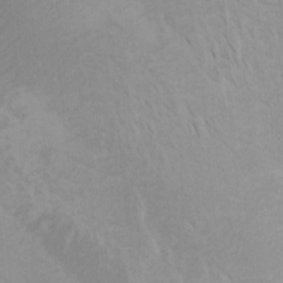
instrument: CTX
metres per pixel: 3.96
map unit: Htu
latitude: -7.6722
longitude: -65.6883
